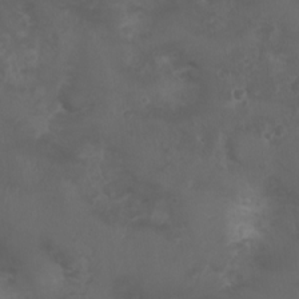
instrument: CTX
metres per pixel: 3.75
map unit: Nhu
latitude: 3.8772
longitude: -15.1215
